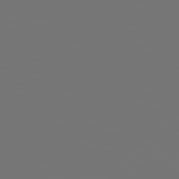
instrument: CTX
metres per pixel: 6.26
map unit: Hpe
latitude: 78.5357
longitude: 177.4832
